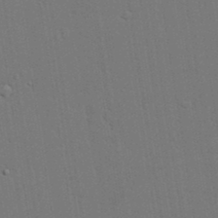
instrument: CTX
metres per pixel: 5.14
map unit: lAvf
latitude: 23.8205
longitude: -110.6869
